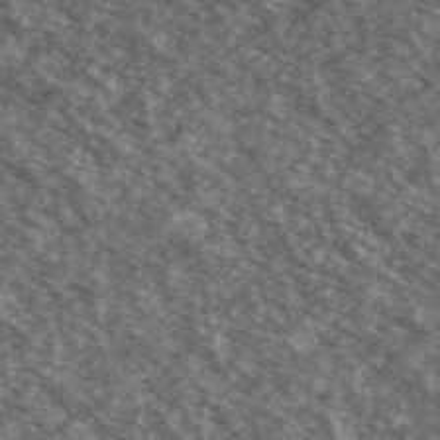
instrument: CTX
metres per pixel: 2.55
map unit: Ave
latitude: 38.8002
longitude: -110.7435
